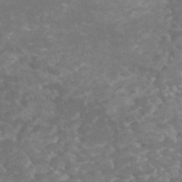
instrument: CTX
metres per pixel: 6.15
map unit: HNhu
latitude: 1.9339
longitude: -0.1766
